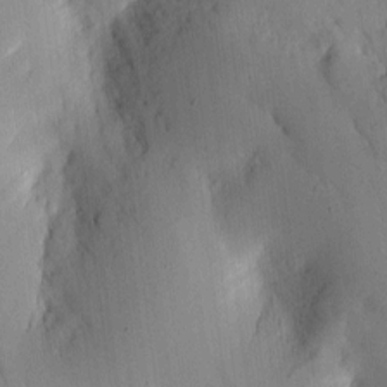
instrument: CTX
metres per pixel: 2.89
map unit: eHh
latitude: 4.4790
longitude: -69.4804
